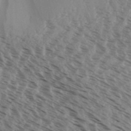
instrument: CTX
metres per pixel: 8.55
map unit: Aa
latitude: 32.6490
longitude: -139.4426
